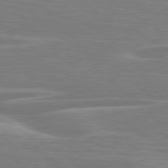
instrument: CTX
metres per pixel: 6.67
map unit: Hpe
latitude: 79.3104
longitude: -127.3482
